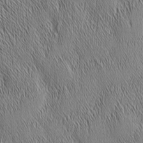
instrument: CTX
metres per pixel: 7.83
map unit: Nhu
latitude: -5.7288
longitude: -152.1767
